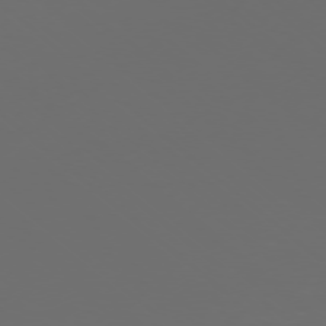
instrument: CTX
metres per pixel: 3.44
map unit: Ap
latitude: -77.3132
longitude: -81.0836
